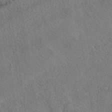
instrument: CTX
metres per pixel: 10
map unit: eAb
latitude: 40.7624
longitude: 102.9731
